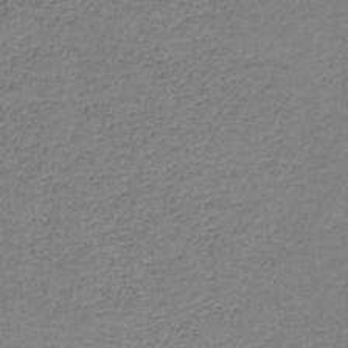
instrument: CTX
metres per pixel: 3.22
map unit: HNb
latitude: -36.7085
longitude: 53.2753
